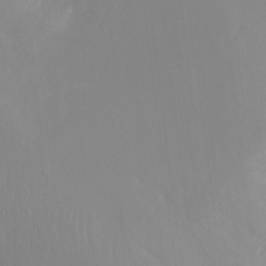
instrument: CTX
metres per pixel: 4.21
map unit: Aa
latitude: -13.5210
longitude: -59.6694
